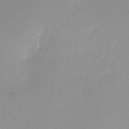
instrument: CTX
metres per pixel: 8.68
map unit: Nhu
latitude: -23.5021
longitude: -71.4426
